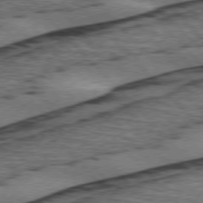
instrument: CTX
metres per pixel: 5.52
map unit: lApd
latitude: 75.7639
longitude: -78.6491
